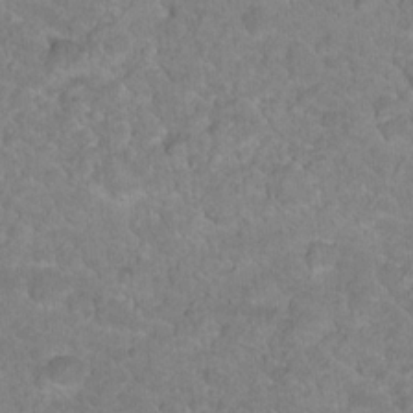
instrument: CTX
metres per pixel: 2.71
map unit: Hto
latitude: 17.8394
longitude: -34.3467
